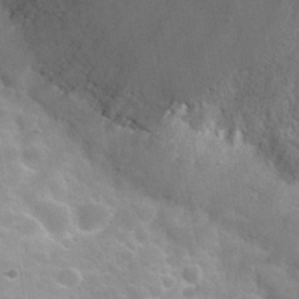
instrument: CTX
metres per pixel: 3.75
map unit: Nhu
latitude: 30.4790
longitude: -54.6490
